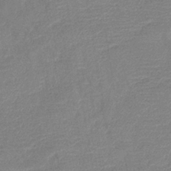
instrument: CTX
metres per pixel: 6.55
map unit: lHb
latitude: -40.3684
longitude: 77.5210
